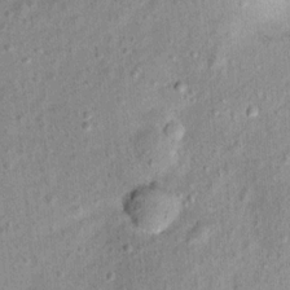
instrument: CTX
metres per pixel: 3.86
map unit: Ht
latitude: 11.3671
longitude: -38.1011
